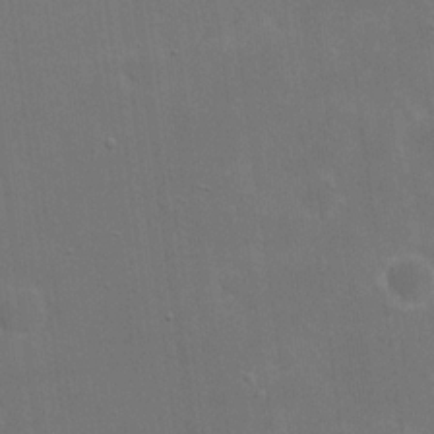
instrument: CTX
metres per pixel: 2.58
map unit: eHh
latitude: 19.9339
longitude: -66.7057
